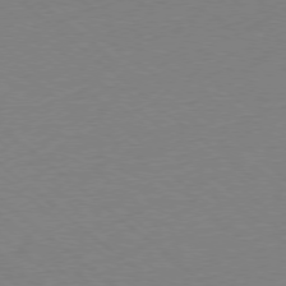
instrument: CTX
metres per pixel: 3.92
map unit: Ap
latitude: -78.3306
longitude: -56.1577
